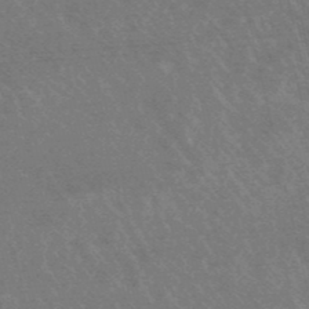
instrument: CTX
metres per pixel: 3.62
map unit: lHb
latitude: -48.1795
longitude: 72.5007
